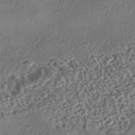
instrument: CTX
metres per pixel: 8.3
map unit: eHh
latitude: -43.3131
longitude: 121.9178
